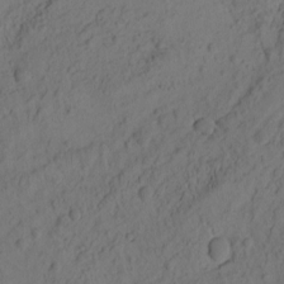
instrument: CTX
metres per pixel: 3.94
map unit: eHh
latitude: -1.3321
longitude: 16.4629
